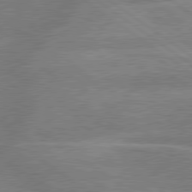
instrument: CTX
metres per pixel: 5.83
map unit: lApd
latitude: 79.6127
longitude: -121.4049
